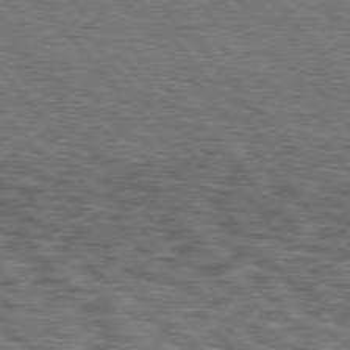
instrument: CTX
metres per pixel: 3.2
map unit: Hpe
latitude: 75.9339
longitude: -135.3292
